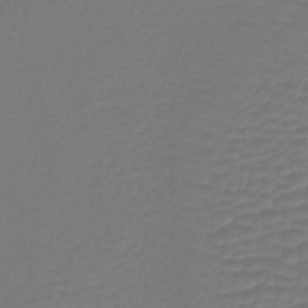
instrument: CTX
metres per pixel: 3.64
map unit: lHb
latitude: -43.3131
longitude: 78.1605
